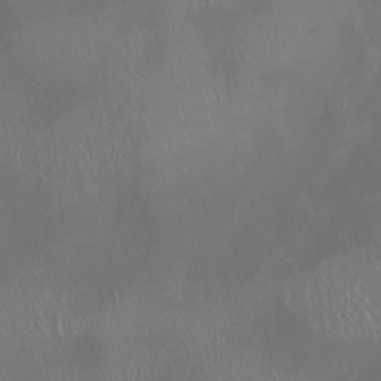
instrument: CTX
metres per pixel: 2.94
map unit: Nhu
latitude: -6.2550
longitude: -91.2726
